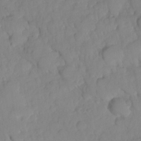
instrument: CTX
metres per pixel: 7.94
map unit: HNhu
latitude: -24.2928
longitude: 49.2565
